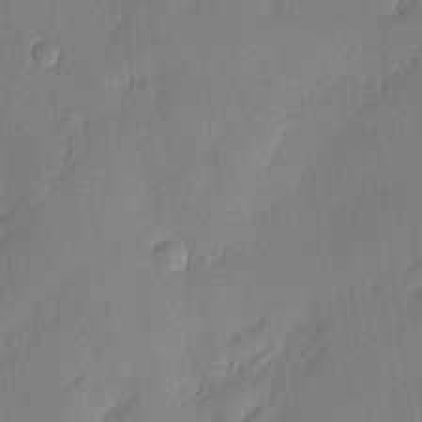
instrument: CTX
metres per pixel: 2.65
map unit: Nhu
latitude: 1.8394
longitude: -76.7813
